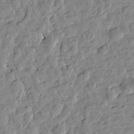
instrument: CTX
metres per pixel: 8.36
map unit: Htu
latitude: 1.6882
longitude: -179.6505
